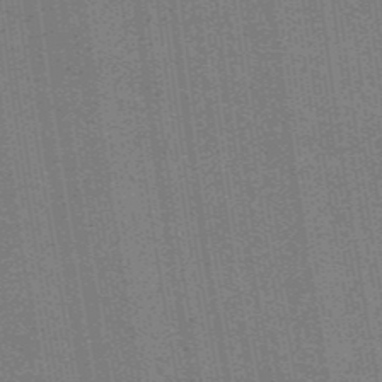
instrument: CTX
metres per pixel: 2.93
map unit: lHb
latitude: -47.3131
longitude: 59.3698
